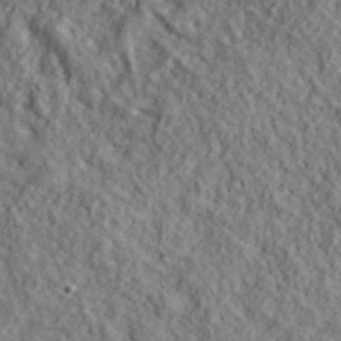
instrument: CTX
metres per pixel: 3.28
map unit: lHvf
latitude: 39.5560
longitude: -89.8962
